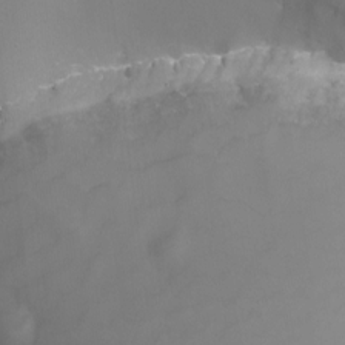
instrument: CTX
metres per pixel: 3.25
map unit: Nhu
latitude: -13.4266
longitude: -72.4034
